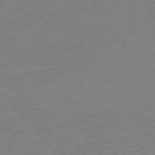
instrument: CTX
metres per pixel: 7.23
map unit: Ap
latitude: -76.5763
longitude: -93.7071
